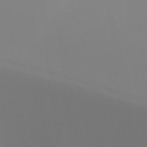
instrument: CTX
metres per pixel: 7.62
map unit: Ht
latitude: -6.8975
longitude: -29.6127
